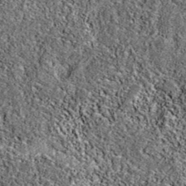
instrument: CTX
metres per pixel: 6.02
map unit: eAb
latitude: 37.8961
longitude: 106.5007
